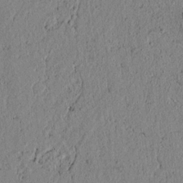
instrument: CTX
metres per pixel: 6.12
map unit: lAvf
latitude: 7.3293
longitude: 163.8233
